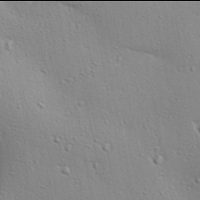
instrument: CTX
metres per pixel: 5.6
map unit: lAa
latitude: 17.9906
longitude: -138.6868
